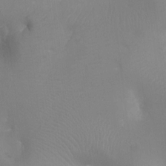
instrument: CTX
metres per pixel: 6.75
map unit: Ht
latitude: -9.6533
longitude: -34.1955
